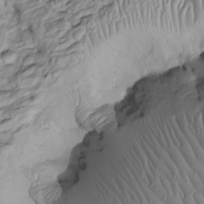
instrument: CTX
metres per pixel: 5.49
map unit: Htu
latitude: -5.6533
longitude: 154.4629
